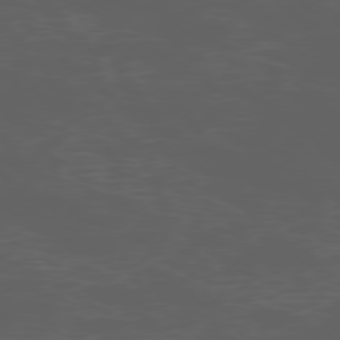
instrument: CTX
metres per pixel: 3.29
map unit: Ap
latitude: -77.1620
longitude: -75.9528
